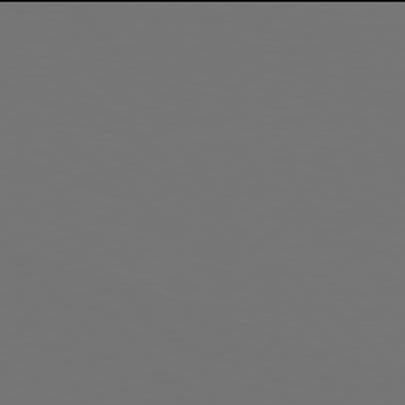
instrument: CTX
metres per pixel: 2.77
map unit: Hpe
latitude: 77.9906
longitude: -175.6127
